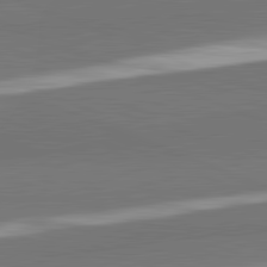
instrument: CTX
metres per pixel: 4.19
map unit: lApd
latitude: 82.3656
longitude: 153.9745
